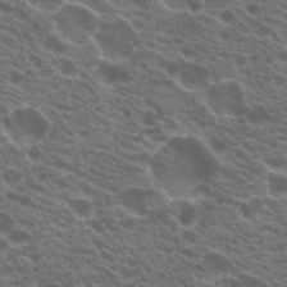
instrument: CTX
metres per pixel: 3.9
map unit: Hto
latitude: 20.8758
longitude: -35.3859
